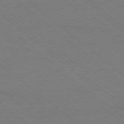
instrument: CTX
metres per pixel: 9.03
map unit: Ap
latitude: -78.5762
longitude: -85.3482
